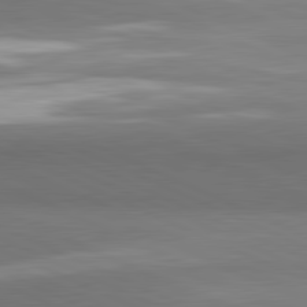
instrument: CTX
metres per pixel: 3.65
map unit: lApd
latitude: 81.7827
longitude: 153.5777
